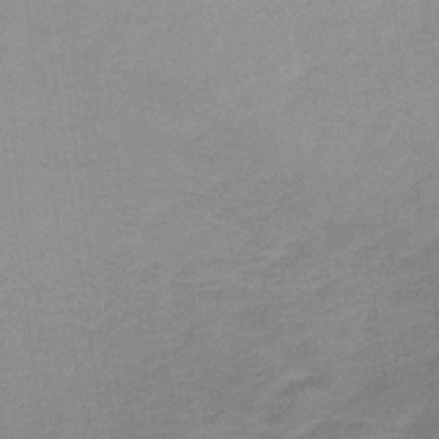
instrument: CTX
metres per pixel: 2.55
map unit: lHb
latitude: -34.4629
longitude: 69.8233
